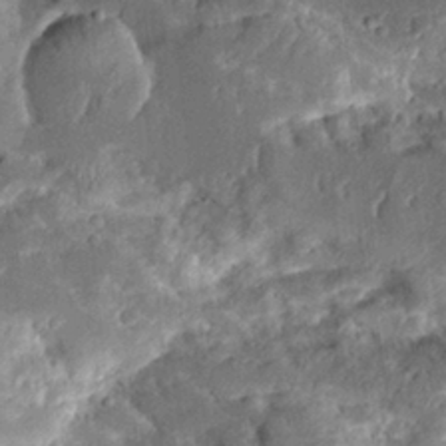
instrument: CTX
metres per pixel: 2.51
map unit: Aa
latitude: 10.6869
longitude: -126.2334
